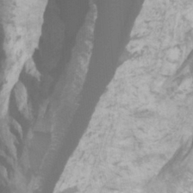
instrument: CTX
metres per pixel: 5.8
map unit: Htu
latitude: -7.6533
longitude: -48.3089
